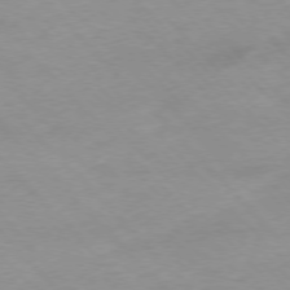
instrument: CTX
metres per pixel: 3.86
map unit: Ap
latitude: -77.1053
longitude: -87.7072
